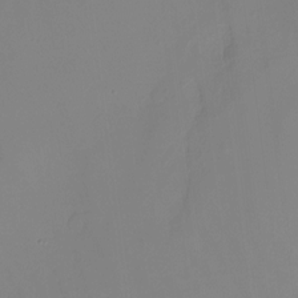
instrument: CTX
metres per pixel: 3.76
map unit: Nhu
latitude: -15.3321
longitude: -53.7828
